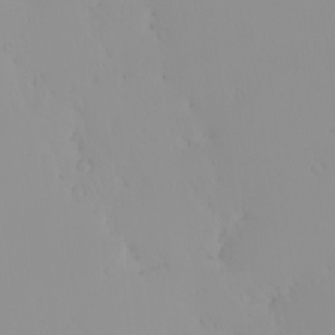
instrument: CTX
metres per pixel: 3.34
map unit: eHh
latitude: -1.5399
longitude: 19.7100
